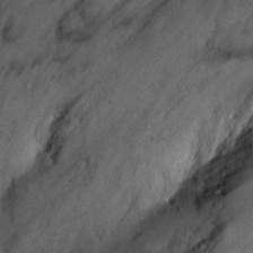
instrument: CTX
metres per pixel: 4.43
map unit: Hto
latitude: 10.8758
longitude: -36.7435
